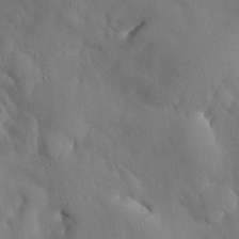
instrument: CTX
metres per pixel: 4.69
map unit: Nhu
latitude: 27.0648
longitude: -72.4412
